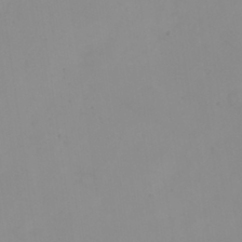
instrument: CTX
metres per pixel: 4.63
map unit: eHh
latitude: 23.7261
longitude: -65.2915
